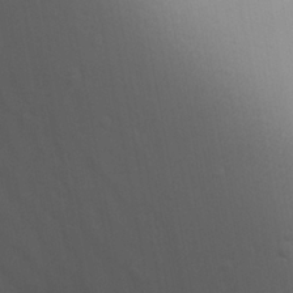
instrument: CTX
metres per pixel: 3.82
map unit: Aa
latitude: 25.5371
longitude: -136.5924
